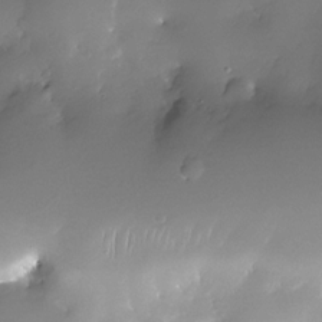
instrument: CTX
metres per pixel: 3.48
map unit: Nhe
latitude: -32.7841
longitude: -117.6694
